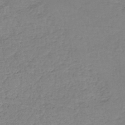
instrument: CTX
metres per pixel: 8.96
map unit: eHh
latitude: -45.8611
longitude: -29.3670
